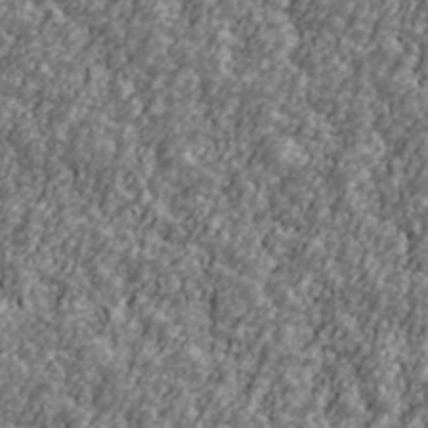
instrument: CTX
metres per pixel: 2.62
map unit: Ave
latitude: 41.9717
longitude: -111.5560
